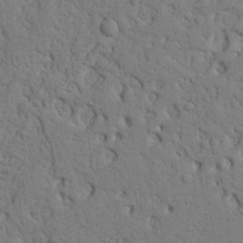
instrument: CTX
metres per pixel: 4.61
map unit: Nhu
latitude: 21.6505
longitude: -76.6679
